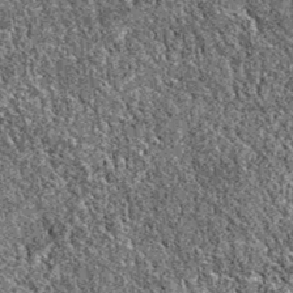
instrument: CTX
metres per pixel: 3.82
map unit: eAb
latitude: 37.8016
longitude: 111.2754
